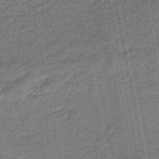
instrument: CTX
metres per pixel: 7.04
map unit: eHb
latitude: -45.7667
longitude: 89.4265
